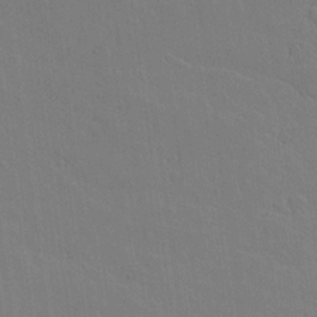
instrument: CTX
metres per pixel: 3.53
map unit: lAvf
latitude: 16.1578
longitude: -127.1403
